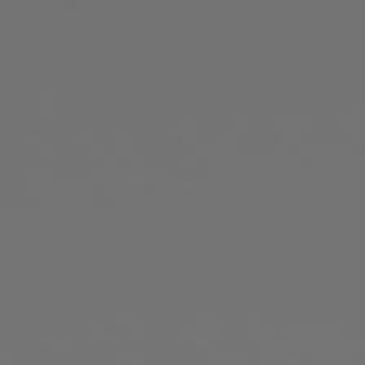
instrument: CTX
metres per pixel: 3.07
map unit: Hpe
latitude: 76.4034
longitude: -141.9339
